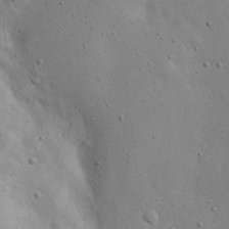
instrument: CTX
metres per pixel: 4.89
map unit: eHh
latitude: 18.3278
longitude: -71.3104
